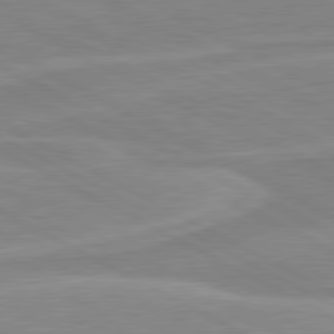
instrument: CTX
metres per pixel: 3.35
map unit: lApd
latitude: 80.5735
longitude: 170.6519
